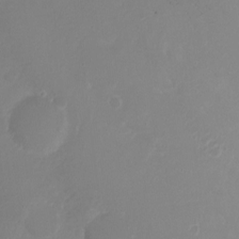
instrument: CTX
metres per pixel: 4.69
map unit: Ht
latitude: -12.3306
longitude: -43.9528
